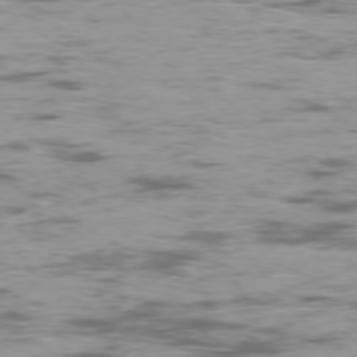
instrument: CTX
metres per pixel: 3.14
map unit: Ap
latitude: -76.6330
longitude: -69.1781
